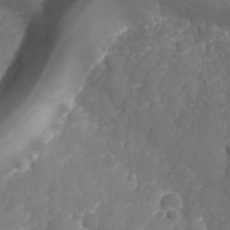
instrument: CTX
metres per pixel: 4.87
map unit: Nhu
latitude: 25.6127
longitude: -63.3671
